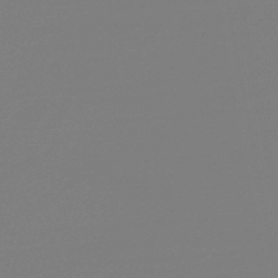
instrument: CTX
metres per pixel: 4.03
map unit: lHb
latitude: -46.7841
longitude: 66.1606
